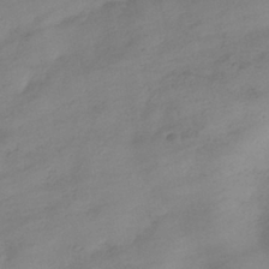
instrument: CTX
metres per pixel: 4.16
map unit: HNhu
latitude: -40.8219
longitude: 99.2943
